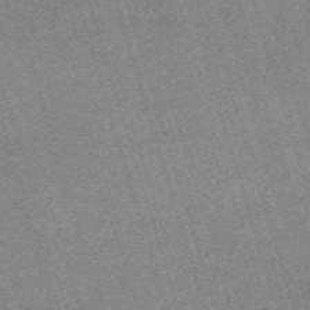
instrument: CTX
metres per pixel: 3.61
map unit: eHh
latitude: -62.7085
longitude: 51.6722
